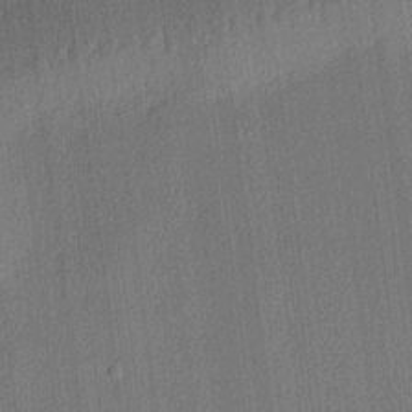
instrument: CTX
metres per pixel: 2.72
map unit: lHvf
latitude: 20.8191
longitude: 141.7666
